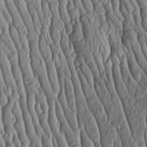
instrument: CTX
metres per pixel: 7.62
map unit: Htu
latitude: -5.5210
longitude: 156.3873
